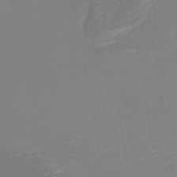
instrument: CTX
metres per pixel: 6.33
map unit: lHb
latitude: -38.7085
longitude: 55.7478
